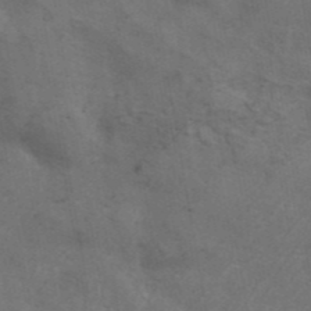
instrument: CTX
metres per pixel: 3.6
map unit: ANa
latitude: 42.8569
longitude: 17.2565
